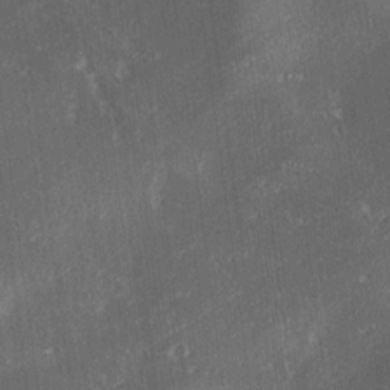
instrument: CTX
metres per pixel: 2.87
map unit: Ave
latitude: 18.4223
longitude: -137.8773
